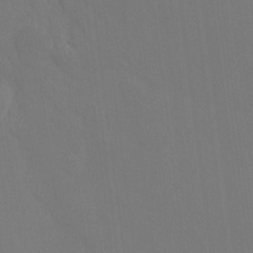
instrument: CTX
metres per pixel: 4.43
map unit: Ht
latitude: -15.5022
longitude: -42.2523
